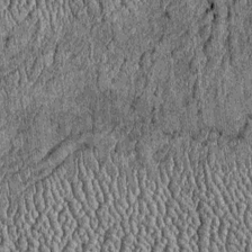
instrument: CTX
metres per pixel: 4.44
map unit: Htu
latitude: -6.5196
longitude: 156.5385
